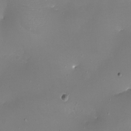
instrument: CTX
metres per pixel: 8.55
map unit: eHh
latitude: -6.0472
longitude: -78.4412
